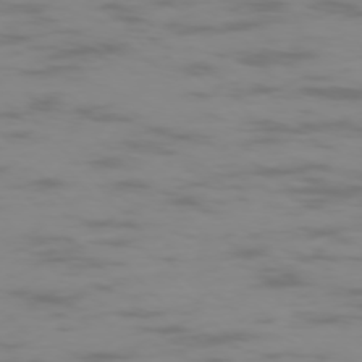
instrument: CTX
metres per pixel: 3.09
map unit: Ap
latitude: -76.0283
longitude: -76.4223
